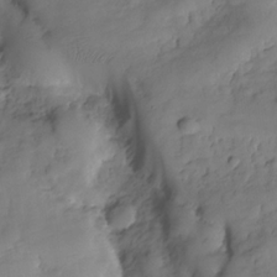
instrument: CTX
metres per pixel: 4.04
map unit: Hve
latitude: -29.5777
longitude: 93.5777
